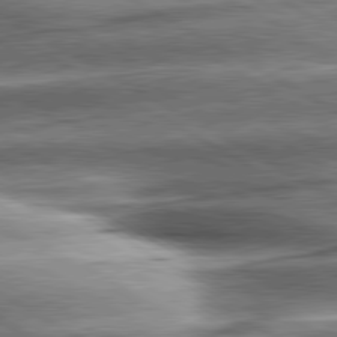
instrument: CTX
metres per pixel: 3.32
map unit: lApd
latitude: 80.6490
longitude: -142.9325
